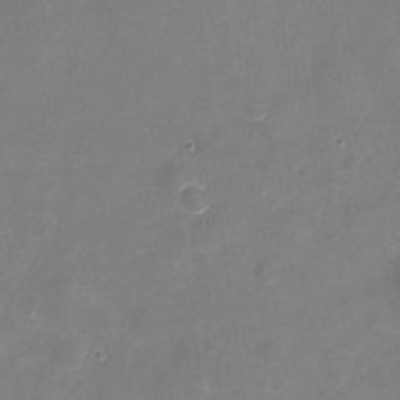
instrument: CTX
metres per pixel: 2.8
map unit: Nhu
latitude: -17.6155
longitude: -56.5734
